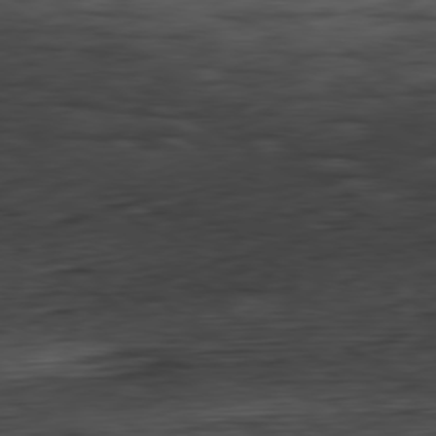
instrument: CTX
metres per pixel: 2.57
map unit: Hpe
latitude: -80.6141
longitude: 20.1416
